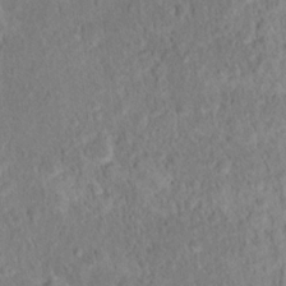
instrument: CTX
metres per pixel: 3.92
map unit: Hto
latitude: 16.9325
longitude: -37.6883
